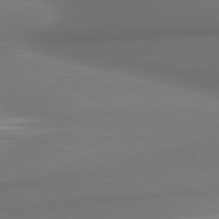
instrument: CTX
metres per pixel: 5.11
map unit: lApd
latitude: 81.3482
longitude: 174.1227
